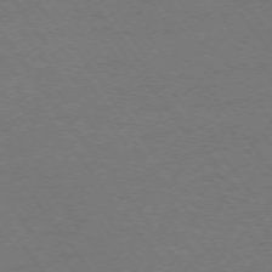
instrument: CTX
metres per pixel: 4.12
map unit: Ap
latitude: -75.3321
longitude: -75.3293
